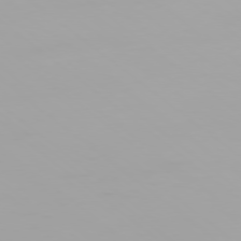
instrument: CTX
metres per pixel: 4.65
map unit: Ap
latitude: -78.8786
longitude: -96.2333
